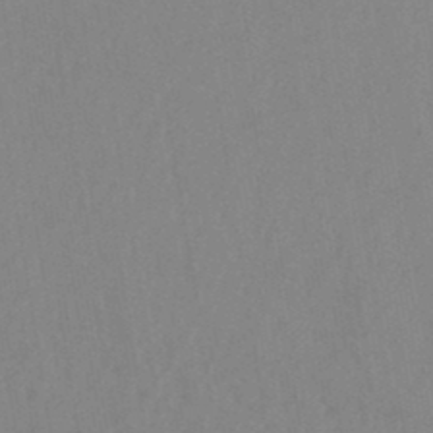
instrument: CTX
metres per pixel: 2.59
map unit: HNb
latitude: -46.2172
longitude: -39.3293
